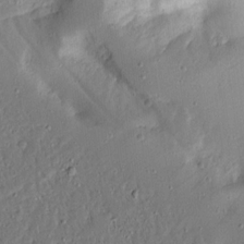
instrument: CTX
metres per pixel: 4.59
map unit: Ave
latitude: 15.1215
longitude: -140.1766
